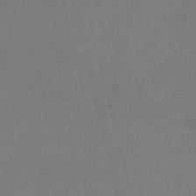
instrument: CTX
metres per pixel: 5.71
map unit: HNb
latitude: -55.6155
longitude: -39.1781
